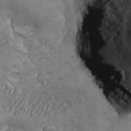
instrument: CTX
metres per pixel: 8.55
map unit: Ave
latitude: -7.1053
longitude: -121.1215
